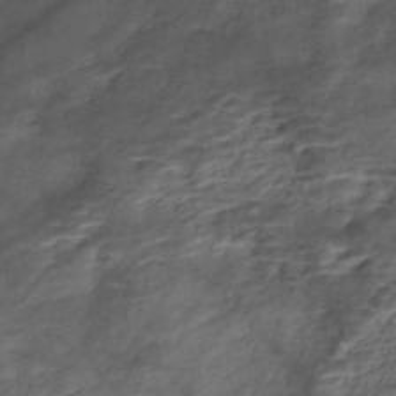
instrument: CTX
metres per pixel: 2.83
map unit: Nhe
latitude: -46.6896
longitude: 153.4265
